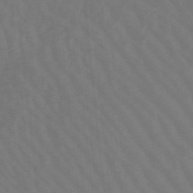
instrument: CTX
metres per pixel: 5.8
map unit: lHb
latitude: -48.8975
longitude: 83.8800
